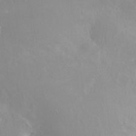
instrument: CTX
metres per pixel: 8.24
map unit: Nve
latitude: -24.6140
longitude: -109.7071
